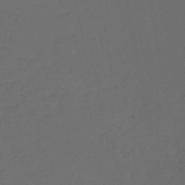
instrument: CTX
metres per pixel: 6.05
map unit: HNb
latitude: -55.3699
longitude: -44.2900
